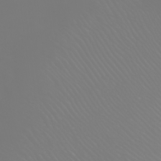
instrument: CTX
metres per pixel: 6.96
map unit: Nhu
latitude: -4.8030
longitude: -90.5735
